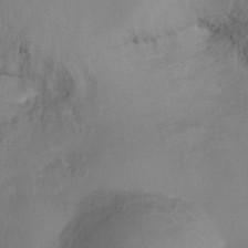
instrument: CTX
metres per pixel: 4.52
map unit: Nhu
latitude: -17.2943
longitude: -48.2900
